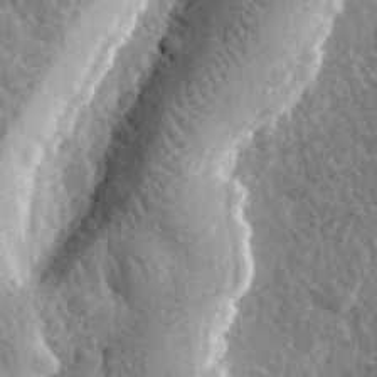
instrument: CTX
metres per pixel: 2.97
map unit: eHh
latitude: 32.5924
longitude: -80.1956
